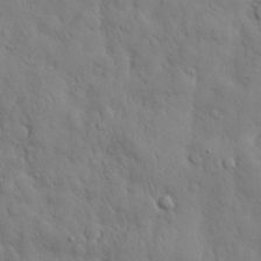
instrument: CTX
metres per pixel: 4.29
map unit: Nhu
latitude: 28.5546
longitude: -68.7435
